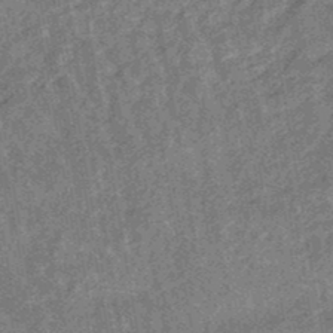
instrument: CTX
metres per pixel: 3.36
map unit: eHb
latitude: -48.0850
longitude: 85.5966
